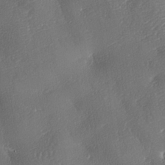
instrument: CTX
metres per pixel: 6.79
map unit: lAa
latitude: -8.0283
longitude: -128.1011
